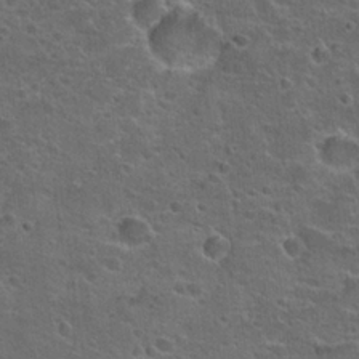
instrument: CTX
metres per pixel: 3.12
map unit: Hto
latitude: 22.1200
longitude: -45.3859
